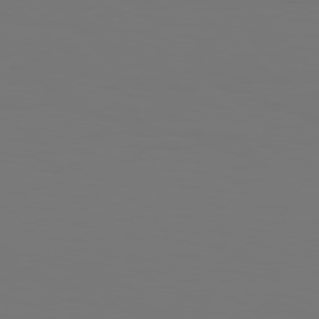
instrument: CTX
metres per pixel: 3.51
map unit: Hpe
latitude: 77.1214
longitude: -134.8758
